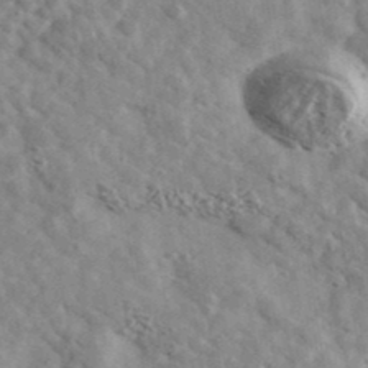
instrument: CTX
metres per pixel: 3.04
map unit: Ave
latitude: 39.4615
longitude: -107.8394
